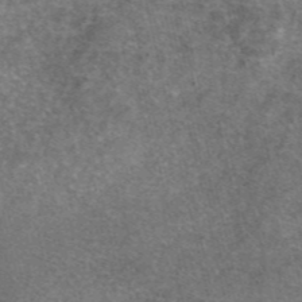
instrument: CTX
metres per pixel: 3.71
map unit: eAb
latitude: 46.8380
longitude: 104.8030
